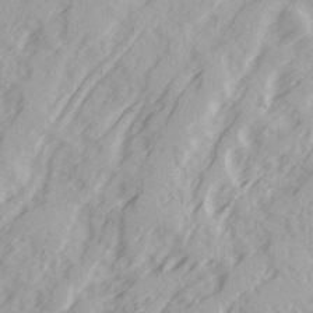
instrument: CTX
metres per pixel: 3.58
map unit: Ave
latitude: 21.8017
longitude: -131.9151
